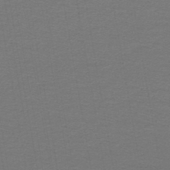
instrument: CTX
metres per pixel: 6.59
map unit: lHb
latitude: -45.5777
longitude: 71.6344
